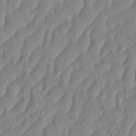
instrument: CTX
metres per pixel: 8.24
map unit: eHh
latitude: 36.4412
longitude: -137.8584
